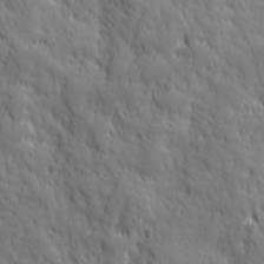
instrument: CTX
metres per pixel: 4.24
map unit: Ave
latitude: 19.7260
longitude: -133.0270
